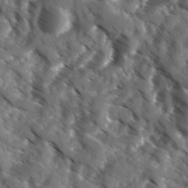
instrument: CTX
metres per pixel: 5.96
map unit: Ave
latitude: 17.6694
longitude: -131.2537
